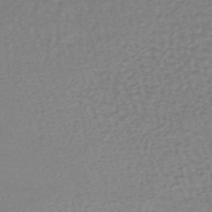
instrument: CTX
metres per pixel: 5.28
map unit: lHb
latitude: -42.2928
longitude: 71.5210
